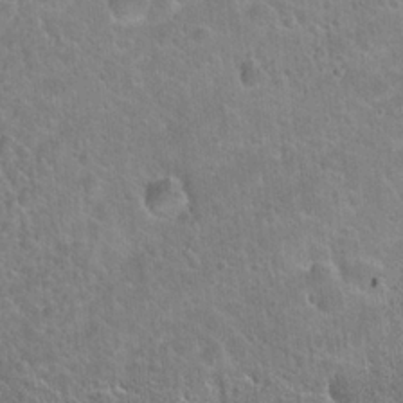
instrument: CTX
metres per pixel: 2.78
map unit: Hto
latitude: 21.5560
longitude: -51.4615
